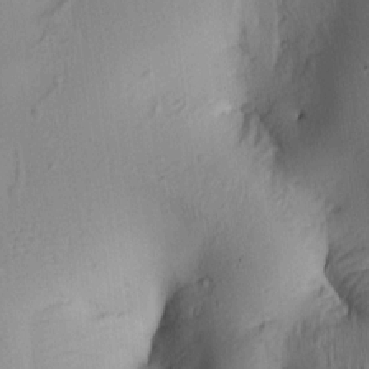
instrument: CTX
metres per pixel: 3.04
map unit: lAa
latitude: 6.2145
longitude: -114.5545
